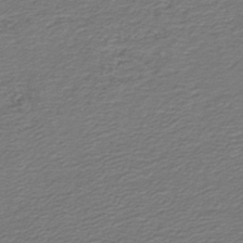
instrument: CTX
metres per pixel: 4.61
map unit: HNb
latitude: -42.9730
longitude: 50.6140
